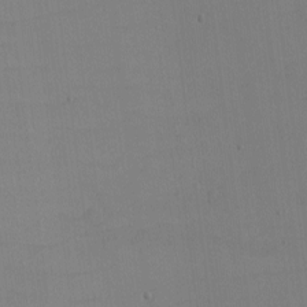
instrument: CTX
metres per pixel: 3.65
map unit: eHh
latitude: -6.2739
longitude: -80.3656
